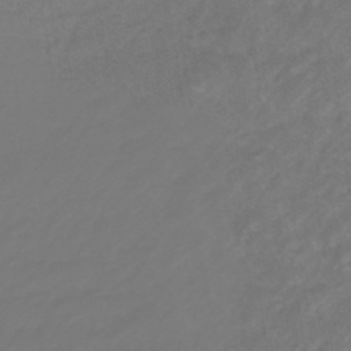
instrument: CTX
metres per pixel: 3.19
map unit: eHb
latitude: -46.3684
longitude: 84.8974
